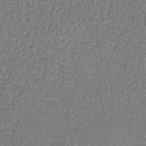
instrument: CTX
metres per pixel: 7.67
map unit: eHb
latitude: -32.9353
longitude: 67.6344
